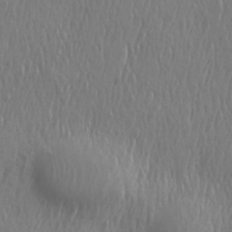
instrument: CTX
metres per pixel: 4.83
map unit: eHh
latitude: 33.7450
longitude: -133.1781
